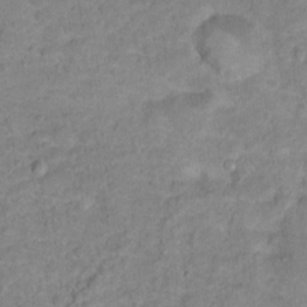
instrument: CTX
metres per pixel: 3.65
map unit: Hto
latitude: 16.1389
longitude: -38.5357
